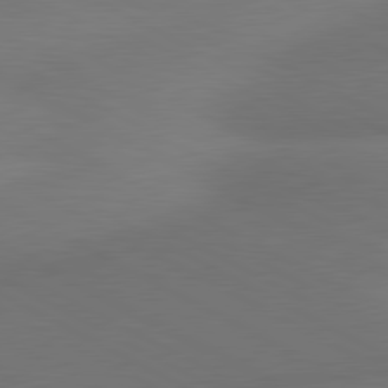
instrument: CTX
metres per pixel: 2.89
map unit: lApd
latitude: 80.8380
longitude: 129.5021
